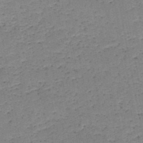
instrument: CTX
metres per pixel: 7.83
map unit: HNb
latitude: -49.2943
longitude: -40.2333
